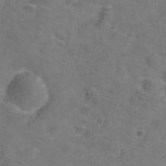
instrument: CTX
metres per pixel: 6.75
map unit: Hve
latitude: -34.2362
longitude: 91.1054
